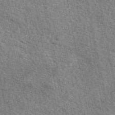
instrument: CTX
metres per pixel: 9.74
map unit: eAb
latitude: 50.6679
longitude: 112.5385
